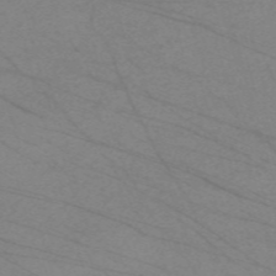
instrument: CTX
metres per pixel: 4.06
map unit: Nve
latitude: -59.0297
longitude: 61.6722
